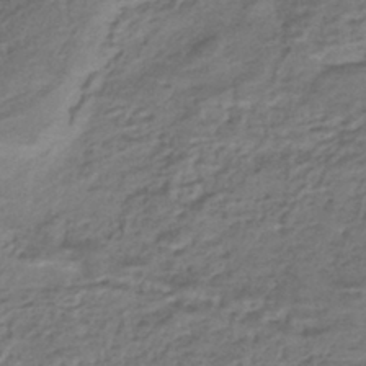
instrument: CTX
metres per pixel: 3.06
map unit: HNhu
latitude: -43.0864
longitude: 103.0298
